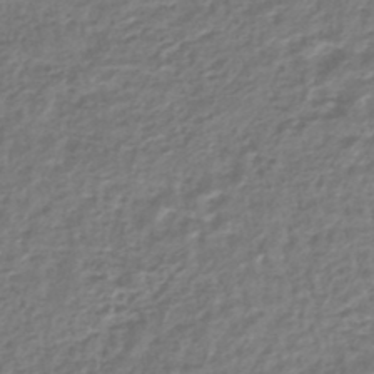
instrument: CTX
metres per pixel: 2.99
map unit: HNhu
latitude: -45.4265
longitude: 99.7855
